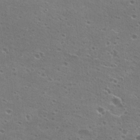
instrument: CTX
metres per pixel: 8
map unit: Hto
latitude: 22.8380
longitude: -41.6127
